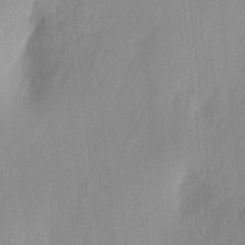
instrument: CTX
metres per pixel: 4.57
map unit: eHh
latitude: 4.9325
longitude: -73.6316
